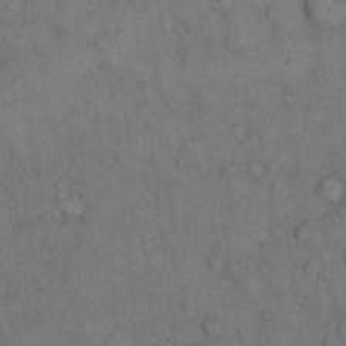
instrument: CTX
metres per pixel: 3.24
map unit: Hto
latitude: 10.4601
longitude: -59.4238
